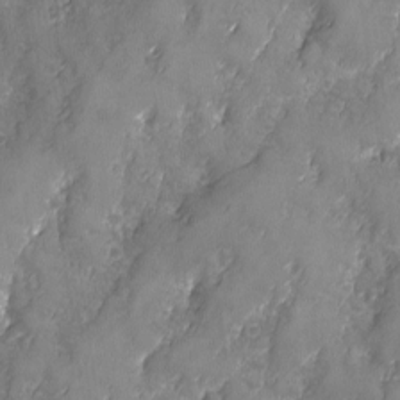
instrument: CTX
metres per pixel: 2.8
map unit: Ave
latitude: -7.9178
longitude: -118.3089
